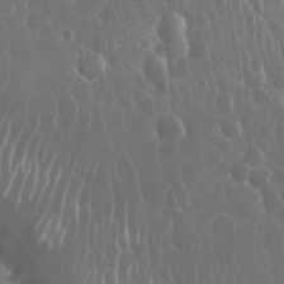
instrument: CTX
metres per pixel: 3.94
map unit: Nhu
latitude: 28.3845
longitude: -63.1592
